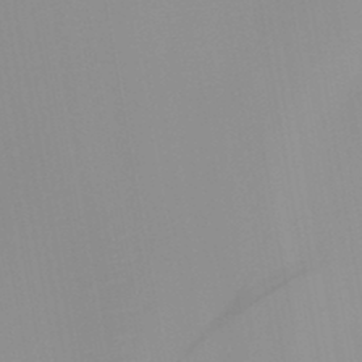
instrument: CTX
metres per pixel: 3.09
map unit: HNb
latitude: -45.1620
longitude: -43.8206
